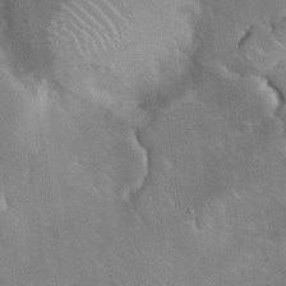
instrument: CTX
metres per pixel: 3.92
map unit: Nhu
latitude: 31.1404
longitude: -57.0647
